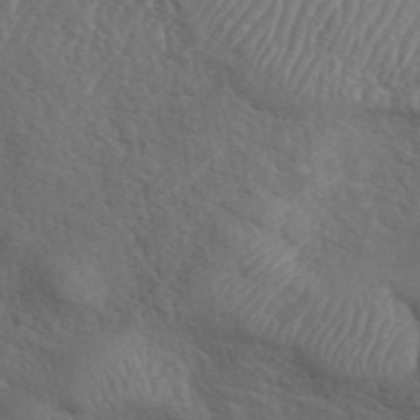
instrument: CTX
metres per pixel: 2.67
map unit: ANa
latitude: 42.7057
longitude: 53.8422
